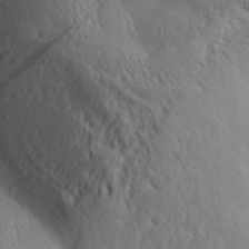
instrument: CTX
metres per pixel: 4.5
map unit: Aa
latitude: 30.9703
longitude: -139.9339
